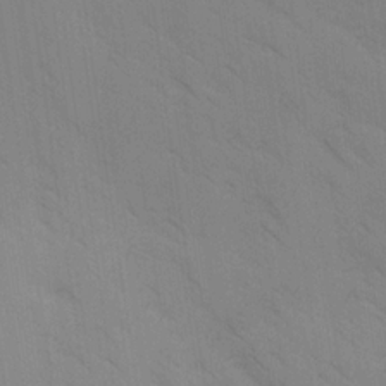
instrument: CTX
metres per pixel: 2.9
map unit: Ave
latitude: -1.1243
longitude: -112.1767
